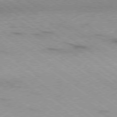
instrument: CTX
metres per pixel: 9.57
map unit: Ap
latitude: -79.0297
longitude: -99.3103
